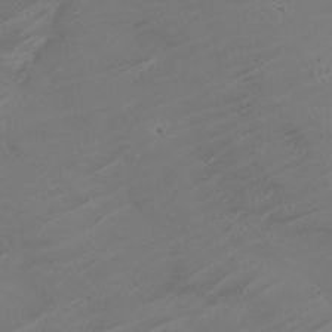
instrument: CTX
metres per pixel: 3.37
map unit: Nhe
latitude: -19.3699
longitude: 143.7288
